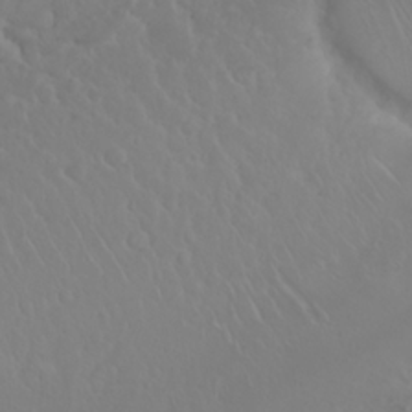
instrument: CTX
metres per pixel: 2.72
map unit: Nhu
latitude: 23.4048
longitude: -64.2145
